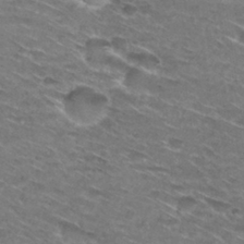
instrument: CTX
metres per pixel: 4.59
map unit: Hto
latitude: 29.7449
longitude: -46.4412
